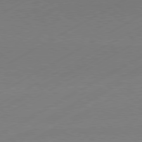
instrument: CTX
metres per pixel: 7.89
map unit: Hpe
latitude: -80.9164
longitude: 13.7856
